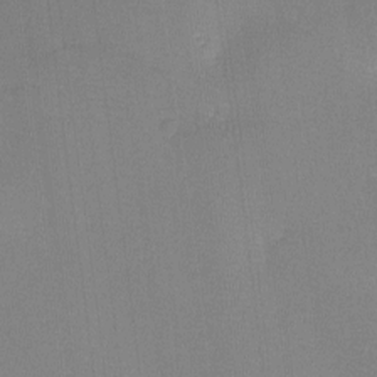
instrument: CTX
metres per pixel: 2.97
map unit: lHvf
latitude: -10.9353
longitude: -99.7071
